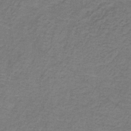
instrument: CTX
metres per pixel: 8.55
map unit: HNb
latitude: -32.4440
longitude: 58.1983
